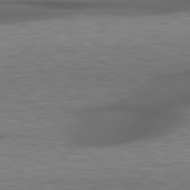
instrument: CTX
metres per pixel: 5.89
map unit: lApd
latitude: 79.0648
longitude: -116.5357
